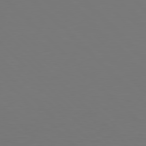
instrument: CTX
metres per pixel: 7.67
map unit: Hpe
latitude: 77.8772
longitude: -175.2159
